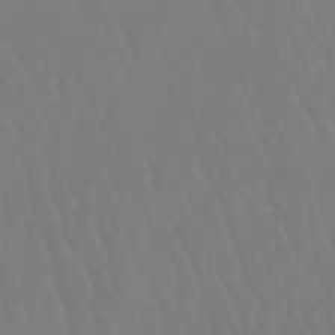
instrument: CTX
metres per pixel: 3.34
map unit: eHb
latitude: -46.6518
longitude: 79.4076
